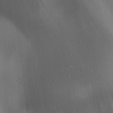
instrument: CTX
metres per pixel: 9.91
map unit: lAa
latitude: 1.8583
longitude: -116.5924
